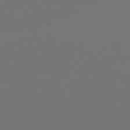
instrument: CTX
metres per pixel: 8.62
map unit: Hpe
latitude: 76.8002
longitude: -166.0255
